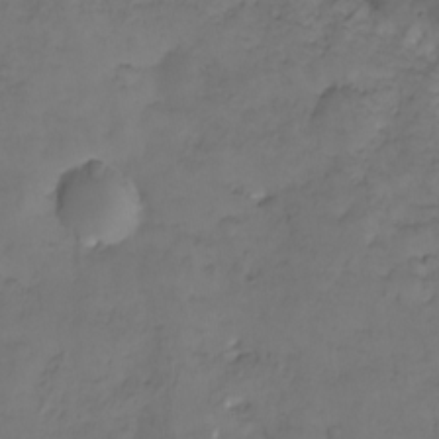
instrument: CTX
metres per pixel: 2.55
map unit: Nhu
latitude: -8.2928
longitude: -67.6316
